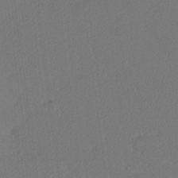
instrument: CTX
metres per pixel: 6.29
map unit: lHvf
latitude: 25.3292
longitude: 140.5385
